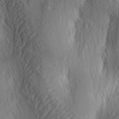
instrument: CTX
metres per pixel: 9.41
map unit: lAa
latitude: -4.2739
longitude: -124.5735
